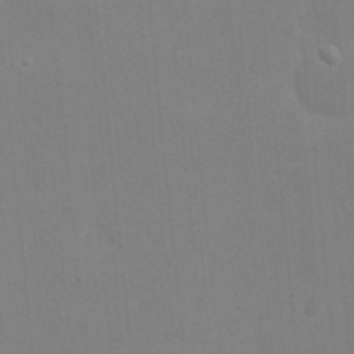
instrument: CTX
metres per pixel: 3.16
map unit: eHh
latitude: 20.4223
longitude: -63.9717
